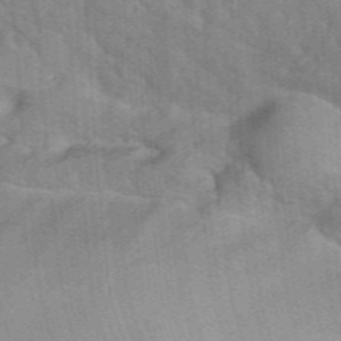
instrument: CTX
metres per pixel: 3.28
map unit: eHh
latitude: 39.6127
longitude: -55.8205
